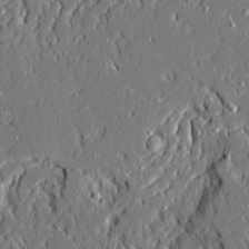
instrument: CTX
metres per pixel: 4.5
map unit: Ave
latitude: 20.6869
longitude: -127.9339
